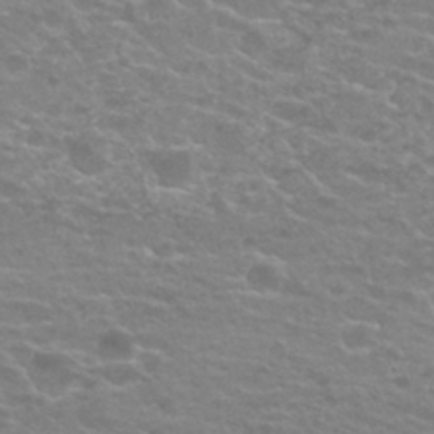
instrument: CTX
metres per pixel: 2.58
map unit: Nhu
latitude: 27.3482
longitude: -53.2537
